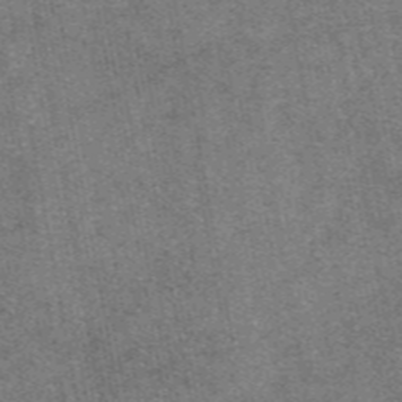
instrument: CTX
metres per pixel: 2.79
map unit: eAb
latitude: 47.6316
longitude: 107.2187
